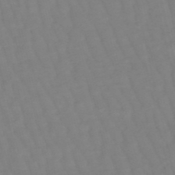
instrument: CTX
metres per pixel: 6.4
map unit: eHb
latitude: -49.6533
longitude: 76.5007
